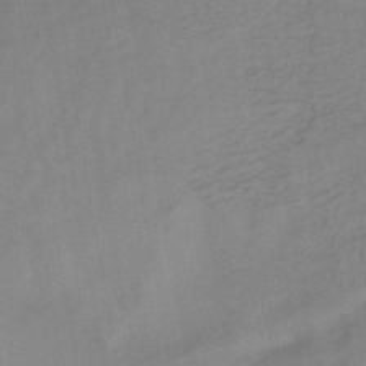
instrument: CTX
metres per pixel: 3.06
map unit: HNhu
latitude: -42.7085
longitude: 102.1039
